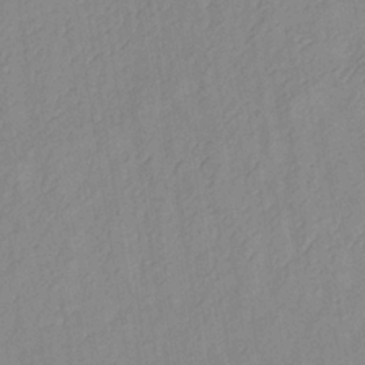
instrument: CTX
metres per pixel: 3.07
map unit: lHb
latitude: -34.6141
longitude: 71.8800
